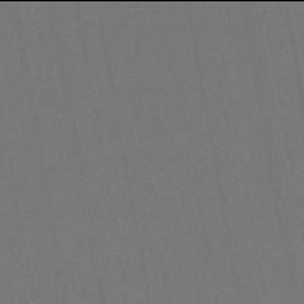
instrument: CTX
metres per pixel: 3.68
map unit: lHb
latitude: -46.0094
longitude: 63.5021
